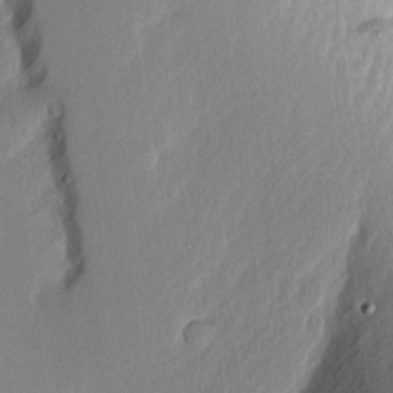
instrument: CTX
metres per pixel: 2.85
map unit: Nhu
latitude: 2.8191
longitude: -76.7624
